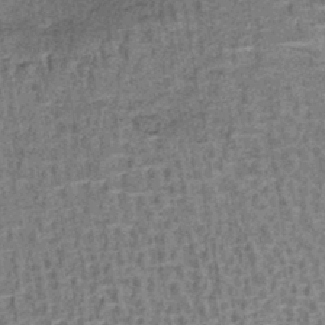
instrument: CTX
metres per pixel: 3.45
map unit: lHb
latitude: -41.0486
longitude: 57.9745
